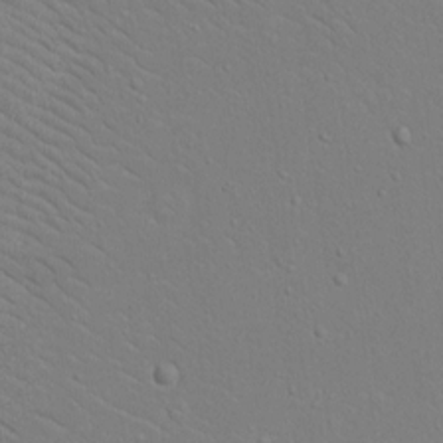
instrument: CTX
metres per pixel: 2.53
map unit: eHh
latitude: 16.9325
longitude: -71.8772
